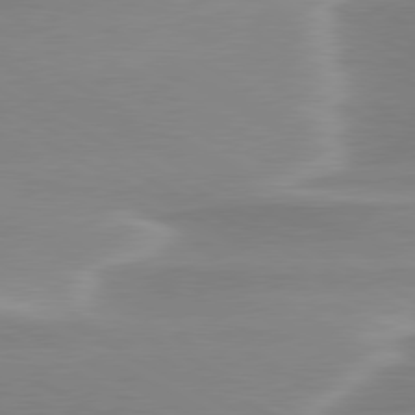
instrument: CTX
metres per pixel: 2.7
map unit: lApd
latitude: 79.7261
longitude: -115.2914
